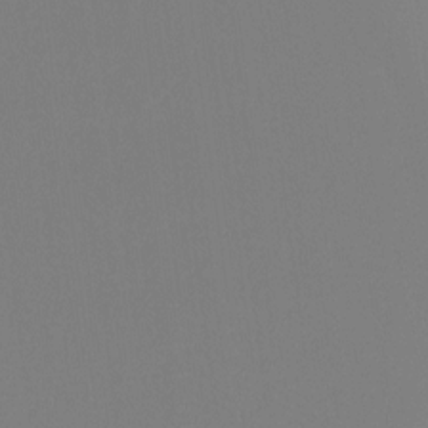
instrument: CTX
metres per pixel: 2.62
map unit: Ht
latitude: -16.2173
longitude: -47.4805
